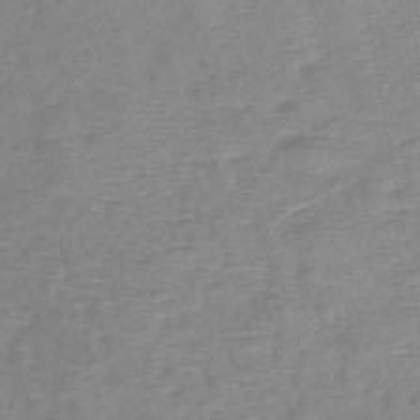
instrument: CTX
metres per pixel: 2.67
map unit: lHb
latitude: -42.8408
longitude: 80.6330
